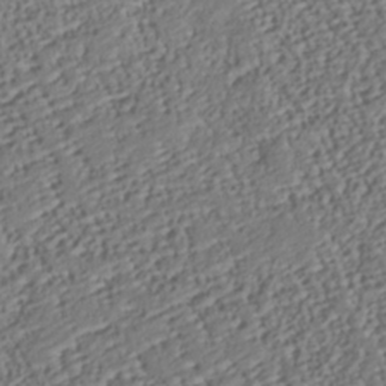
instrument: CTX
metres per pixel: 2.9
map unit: Nhu
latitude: -37.8233
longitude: -80.9514
